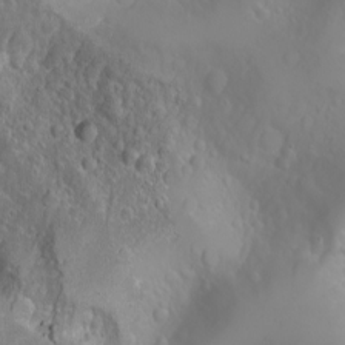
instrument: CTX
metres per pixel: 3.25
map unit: Nhu
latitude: -4.4629
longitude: -86.0255
